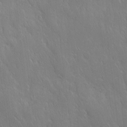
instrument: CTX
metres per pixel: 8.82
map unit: Ave
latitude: 9.6505
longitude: -104.6302
